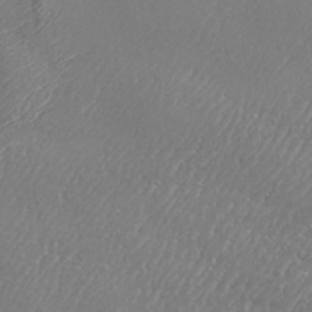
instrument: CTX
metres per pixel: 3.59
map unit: Aa
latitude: 33.6883
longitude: -134.5545
